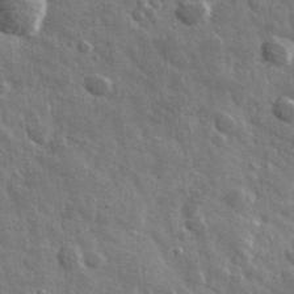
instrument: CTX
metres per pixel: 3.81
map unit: lHvf
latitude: 36.2334
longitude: -89.4049
